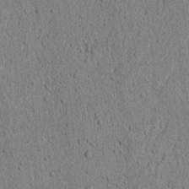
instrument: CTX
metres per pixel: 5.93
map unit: lAvf
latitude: 6.2145
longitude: 166.8408
